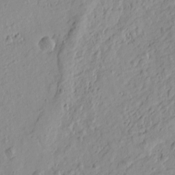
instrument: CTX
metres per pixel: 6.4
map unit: Htu
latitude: -0.3873
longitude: -175.0459
